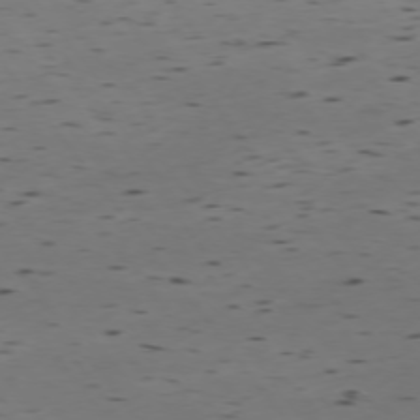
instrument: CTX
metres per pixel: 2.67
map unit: Hpe
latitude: -75.0676
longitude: 3.2564
